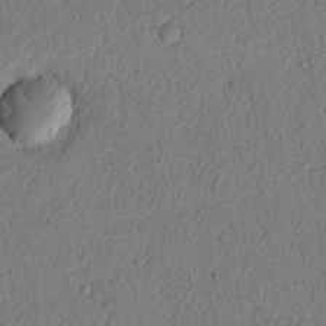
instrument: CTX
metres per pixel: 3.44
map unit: Nhu
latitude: 20.8380
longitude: -78.1578
